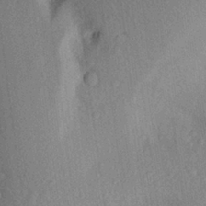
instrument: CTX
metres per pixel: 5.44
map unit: Aa
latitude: 27.7450
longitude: -145.7260
